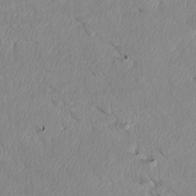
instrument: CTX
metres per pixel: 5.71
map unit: Htu
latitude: 3.6694
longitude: 152.5007
